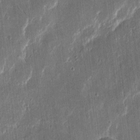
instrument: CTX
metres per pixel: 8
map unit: eHh
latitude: 13.7639
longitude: -70.6301
